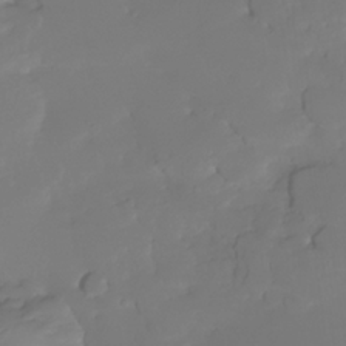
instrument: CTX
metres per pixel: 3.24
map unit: Nhe
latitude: -34.7085
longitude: -143.1592
